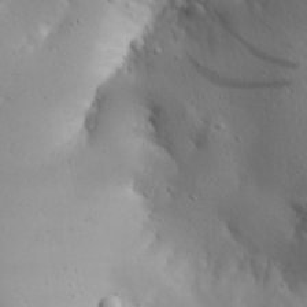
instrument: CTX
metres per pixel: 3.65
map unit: Aa
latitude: 30.6113
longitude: -142.8947
